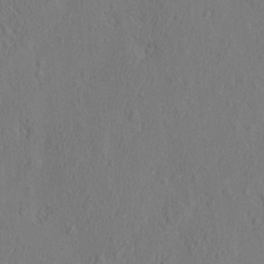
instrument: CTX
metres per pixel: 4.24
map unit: eHh
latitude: -3.0864
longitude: 18.4629
